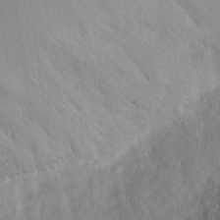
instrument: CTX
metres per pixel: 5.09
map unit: Aa
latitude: 28.1955
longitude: -146.5546
